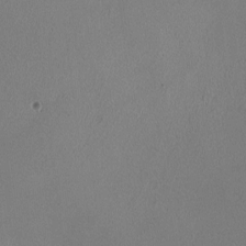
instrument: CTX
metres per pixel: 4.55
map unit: HNhu
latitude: -0.6519
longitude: -0.5923
